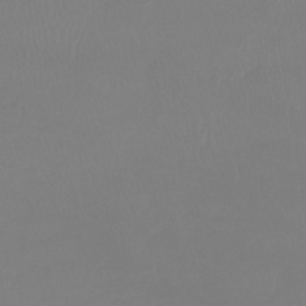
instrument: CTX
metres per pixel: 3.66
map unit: lHb
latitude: -37.7666
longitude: 68.2928
